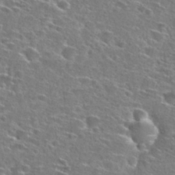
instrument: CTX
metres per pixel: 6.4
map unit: Hto
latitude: 26.8947
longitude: -47.0648
